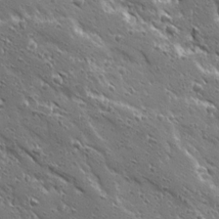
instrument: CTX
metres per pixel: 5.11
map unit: Ave
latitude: 19.7071
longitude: -137.0459
